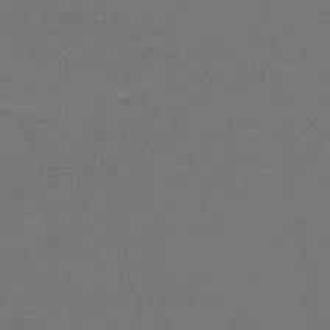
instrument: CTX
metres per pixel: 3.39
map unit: lHb
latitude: -43.3698
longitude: 53.2753
